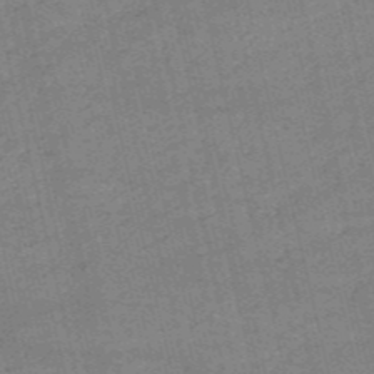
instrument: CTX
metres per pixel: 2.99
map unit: HNb
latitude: -53.1998
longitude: -40.7624
